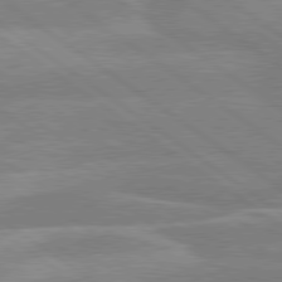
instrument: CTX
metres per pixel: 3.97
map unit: lApd
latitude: 79.4805
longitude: -121.6883
